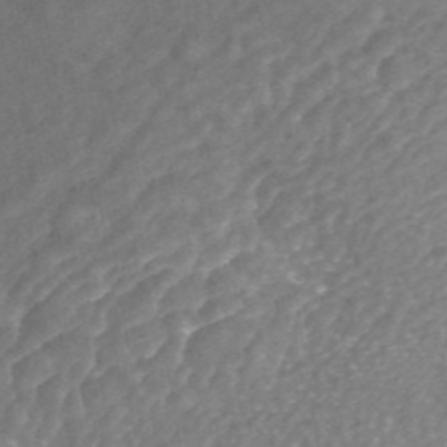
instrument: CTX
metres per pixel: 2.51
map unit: ANa
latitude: 43.0459
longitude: 25.1053
